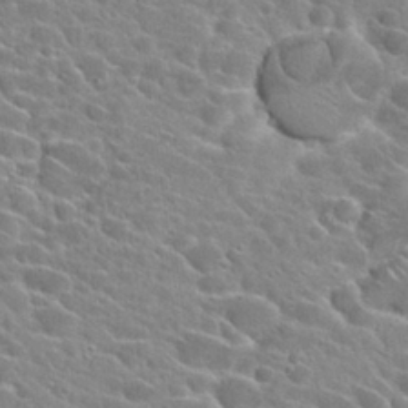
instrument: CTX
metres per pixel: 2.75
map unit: Hto
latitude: 25.5560
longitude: -42.4223
